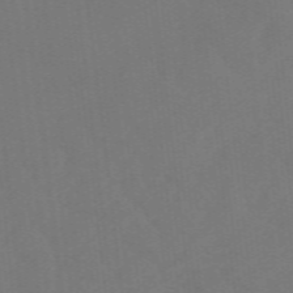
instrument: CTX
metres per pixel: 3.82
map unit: eHb
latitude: -49.6344
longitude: 83.5399
